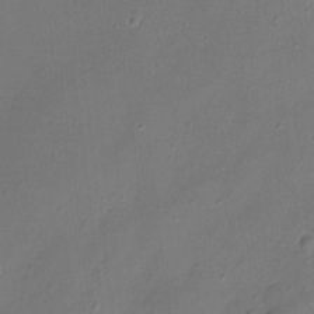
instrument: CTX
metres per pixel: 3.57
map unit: Ht
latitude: -7.5966
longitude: -21.1403
